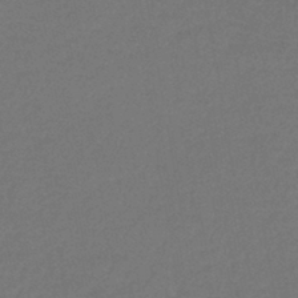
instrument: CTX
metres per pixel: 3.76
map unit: lHb
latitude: -43.5210
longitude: 76.3873
